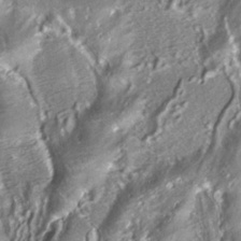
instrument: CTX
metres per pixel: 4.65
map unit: ANa
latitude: -38.3873
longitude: 97.4644
